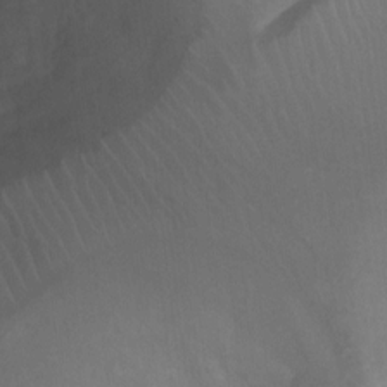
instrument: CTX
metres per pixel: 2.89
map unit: Ht
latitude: 3.2726
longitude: -28.2522
